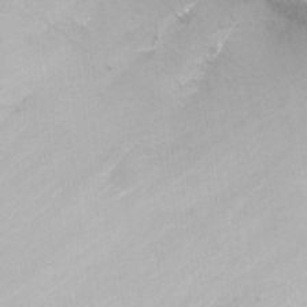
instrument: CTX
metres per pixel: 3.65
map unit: Nhu
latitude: -13.0109
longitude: -57.9528
